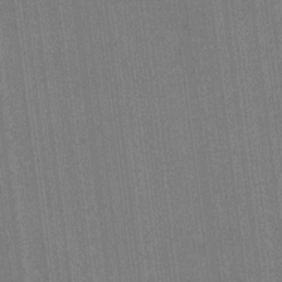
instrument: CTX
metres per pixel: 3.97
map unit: HNhu
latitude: 8.1767
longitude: 16.1606
